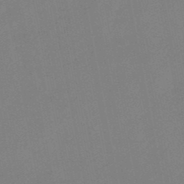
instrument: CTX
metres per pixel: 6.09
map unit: lHb
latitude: -48.6708
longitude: 79.7855
